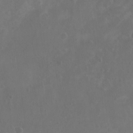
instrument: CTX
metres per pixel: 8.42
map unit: Nhu
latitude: 7.0458
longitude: -19.3103
